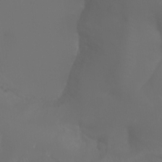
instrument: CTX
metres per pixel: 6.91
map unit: Aa
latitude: -7.4265
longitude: -72.7058
